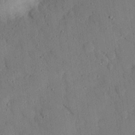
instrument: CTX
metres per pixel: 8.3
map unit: eHh
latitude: 25.8772
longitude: -80.2145
